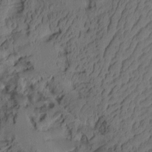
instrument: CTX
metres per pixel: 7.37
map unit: Aa
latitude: 8.7435
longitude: -127.1025
